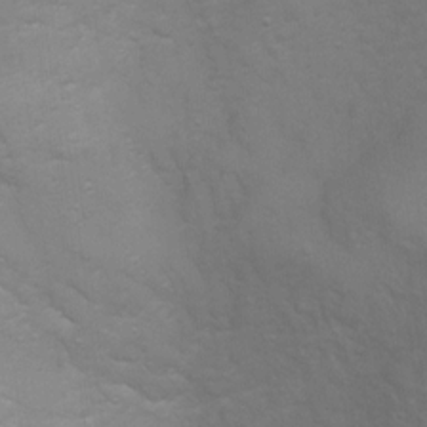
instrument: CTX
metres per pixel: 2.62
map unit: Hto
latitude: 6.9325
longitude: -36.0255
